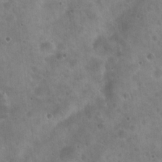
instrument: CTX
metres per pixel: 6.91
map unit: Hto
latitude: 21.6883
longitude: -54.2900
